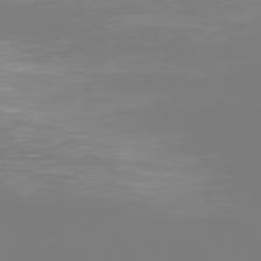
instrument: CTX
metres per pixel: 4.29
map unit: Hpe
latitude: 75.7450
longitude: -142.7246
